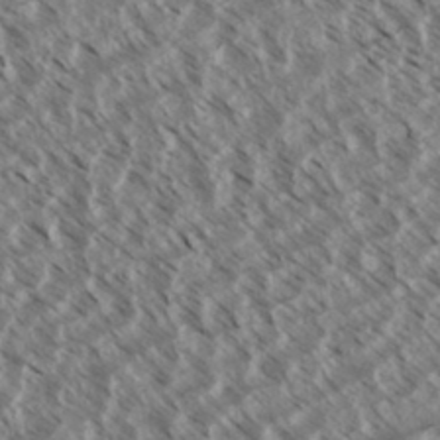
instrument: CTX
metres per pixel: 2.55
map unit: eHh
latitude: 34.9513
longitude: -139.4804
